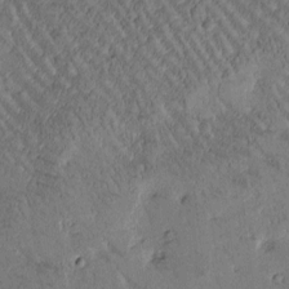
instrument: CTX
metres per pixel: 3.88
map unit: Htu
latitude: -2.5573
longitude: 175.8611
